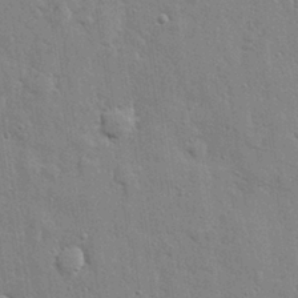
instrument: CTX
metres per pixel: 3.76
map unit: Hve
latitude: 28.8191
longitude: -90.9892
